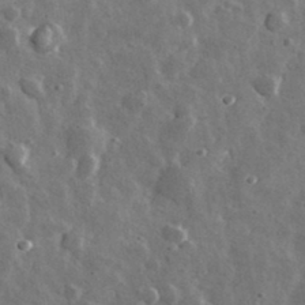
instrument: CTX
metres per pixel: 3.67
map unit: lHvf
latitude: 34.6679
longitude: -88.4034
